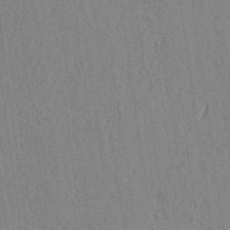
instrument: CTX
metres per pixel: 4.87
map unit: lAvf
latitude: 6.6490
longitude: 164.4629
